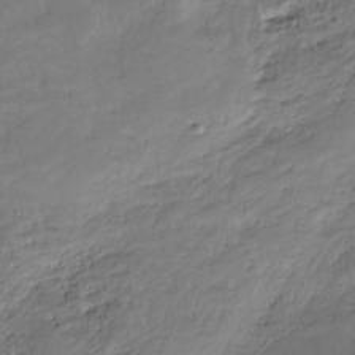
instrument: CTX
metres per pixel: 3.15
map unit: HNhu
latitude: -36.5573
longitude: 33.6722
